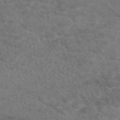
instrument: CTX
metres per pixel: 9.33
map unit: eAb
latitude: 50.2711
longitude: 111.0297
